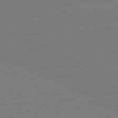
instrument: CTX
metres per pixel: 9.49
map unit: lApd
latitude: 80.3467
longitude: -148.3656
